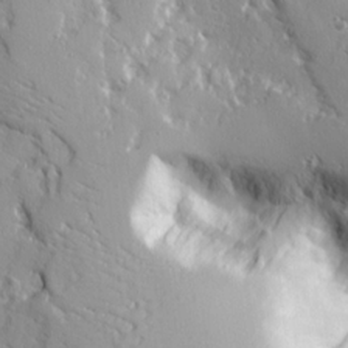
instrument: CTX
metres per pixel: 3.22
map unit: Ave
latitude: 15.1026
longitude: -130.7625
